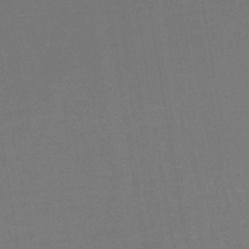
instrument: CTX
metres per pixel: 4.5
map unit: lHb
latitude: -44.8786
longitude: 64.8219
